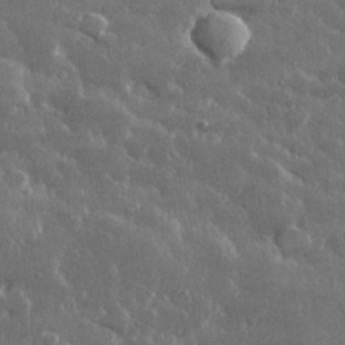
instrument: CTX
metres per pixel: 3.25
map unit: lHvf
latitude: 31.5560
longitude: -90.4412
